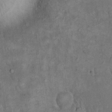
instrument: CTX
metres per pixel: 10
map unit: eHh
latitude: 18.0633
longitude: -62.1200
